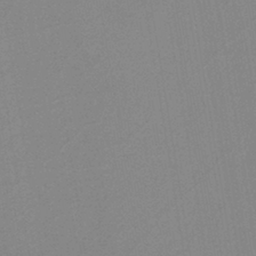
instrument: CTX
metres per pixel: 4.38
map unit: lHb
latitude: -41.1242
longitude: 53.2753
